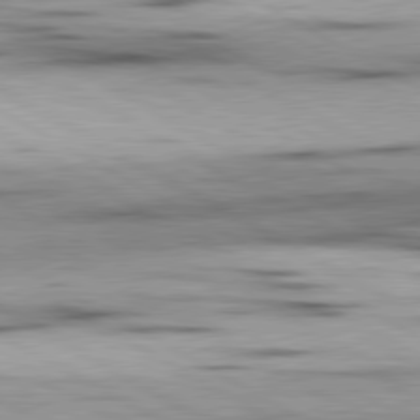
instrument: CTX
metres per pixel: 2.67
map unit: lApd
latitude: 80.2145
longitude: 157.3510
